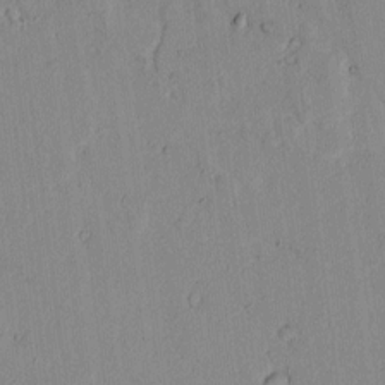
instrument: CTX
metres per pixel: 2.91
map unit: lAvf
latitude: 7.2915
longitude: 168.4818
